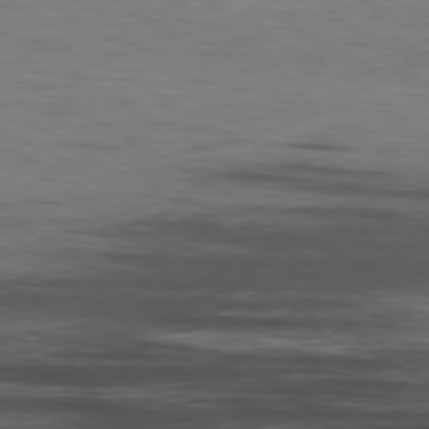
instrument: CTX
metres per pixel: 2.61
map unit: Ap
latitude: -80.0283
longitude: -92.8380
